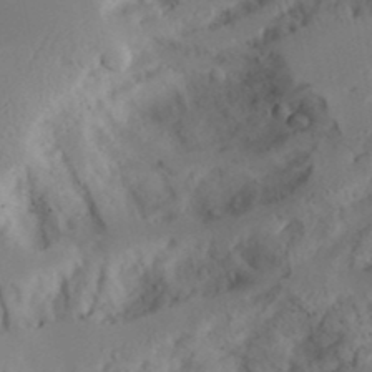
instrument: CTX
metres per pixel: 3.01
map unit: Aa
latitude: 23.6694
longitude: -131.3293
